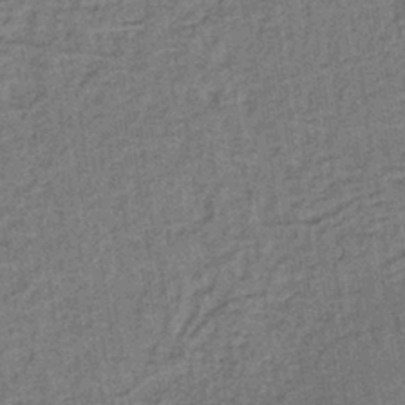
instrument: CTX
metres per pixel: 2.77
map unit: lHb
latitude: -40.5385
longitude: 57.1998
